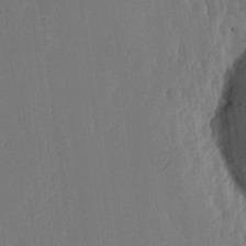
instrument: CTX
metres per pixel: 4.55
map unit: lHvf
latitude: 18.2144
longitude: -117.6505
